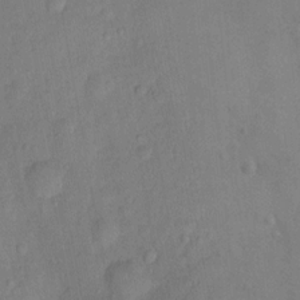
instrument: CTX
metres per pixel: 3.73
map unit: Nhu
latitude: 6.0822
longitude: -24.2900
